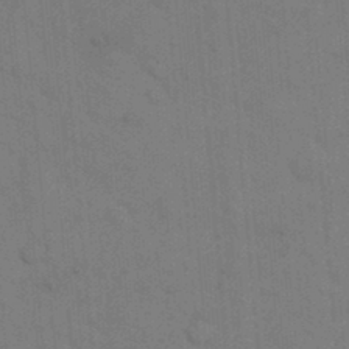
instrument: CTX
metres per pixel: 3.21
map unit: eHh
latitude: 18.4601
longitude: -64.3467
